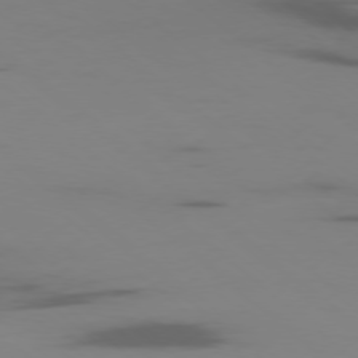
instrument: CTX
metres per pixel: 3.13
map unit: Ap
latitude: -77.8233
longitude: -66.9891
